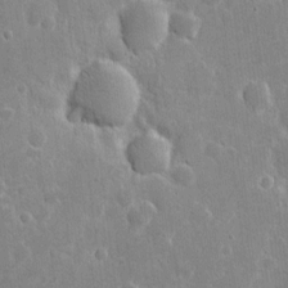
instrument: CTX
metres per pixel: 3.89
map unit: eHh
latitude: 6.6113
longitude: -70.0822
